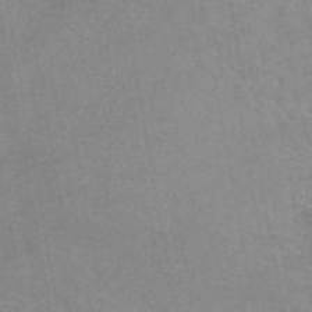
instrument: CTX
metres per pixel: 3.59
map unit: eAb
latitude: 45.3670
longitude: 124.4818
